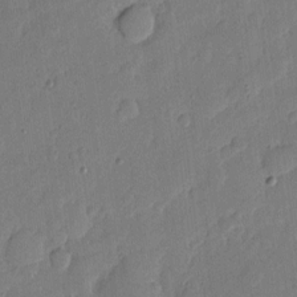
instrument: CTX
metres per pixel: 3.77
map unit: eHh
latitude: 5.0458
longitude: -72.5357
